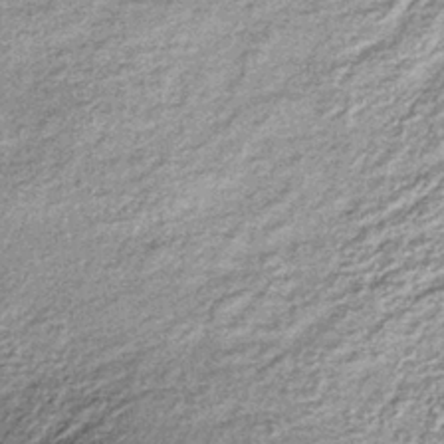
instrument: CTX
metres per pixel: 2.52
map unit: lHb
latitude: -36.8030
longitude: 65.2565
